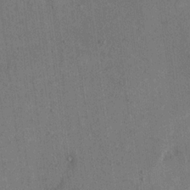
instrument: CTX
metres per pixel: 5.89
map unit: eHh
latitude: 15.5560
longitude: -68.1389
